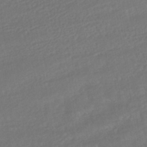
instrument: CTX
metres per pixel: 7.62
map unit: HNhu
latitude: -43.5021
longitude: 102.9731
